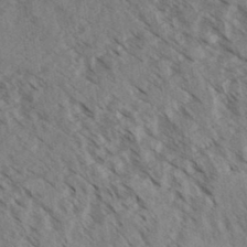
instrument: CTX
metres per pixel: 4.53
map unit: eHh
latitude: 35.1214
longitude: -139.8016
